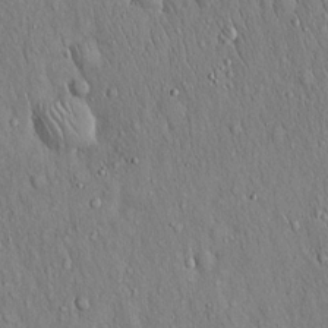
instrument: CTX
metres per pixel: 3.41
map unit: Hto
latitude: 17.0458
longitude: -58.6113
